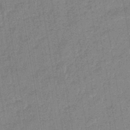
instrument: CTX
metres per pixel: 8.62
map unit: eHb
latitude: -44.4440
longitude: 86.8030
